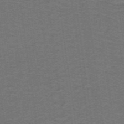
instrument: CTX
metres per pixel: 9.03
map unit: lHb
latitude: -42.7463
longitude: 54.3684
